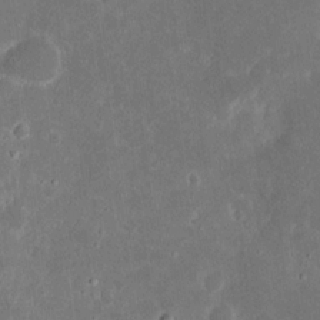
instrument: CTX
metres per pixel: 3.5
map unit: eHh
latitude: 17.2159
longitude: -72.9514
